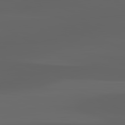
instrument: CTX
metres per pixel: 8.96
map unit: lApd
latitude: 83.0647
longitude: -136.1578
